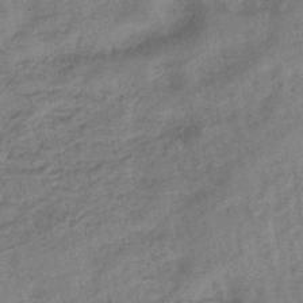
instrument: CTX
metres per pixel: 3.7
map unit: eHb
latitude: -44.4062
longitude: 85.4454
